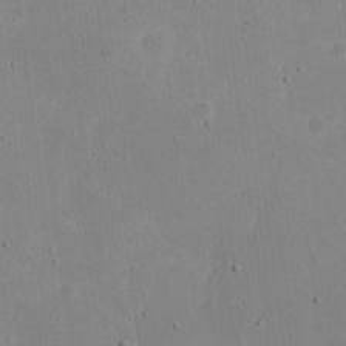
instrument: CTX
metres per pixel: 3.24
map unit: eHh
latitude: 18.1200
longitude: -72.1578
